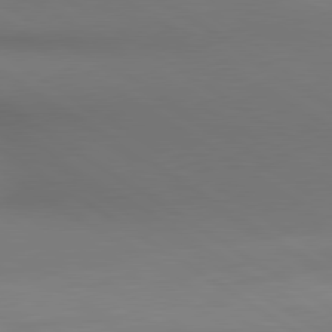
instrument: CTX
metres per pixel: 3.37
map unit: lApd
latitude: 80.5168
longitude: 138.6519
